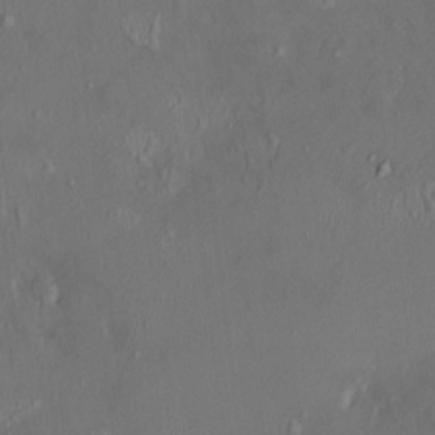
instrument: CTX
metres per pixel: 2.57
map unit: HNhu
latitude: 5.1781
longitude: 13.6344
